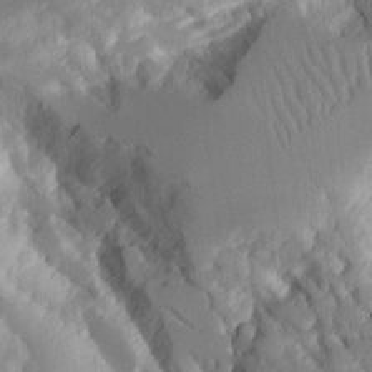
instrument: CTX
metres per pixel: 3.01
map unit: Aa
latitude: 11.7639
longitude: -125.8583
